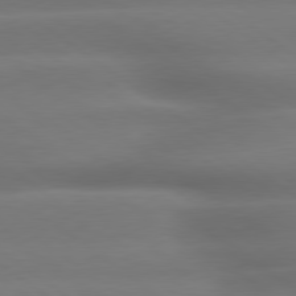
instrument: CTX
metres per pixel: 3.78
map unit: lApd
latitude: 79.3482
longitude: -134.1200
